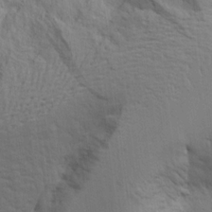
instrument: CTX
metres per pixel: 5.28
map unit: Aa
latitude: 18.1955
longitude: -142.6869
